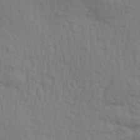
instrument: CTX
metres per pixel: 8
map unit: Aa
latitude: 31.8206
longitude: -135.8961
